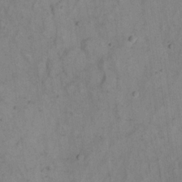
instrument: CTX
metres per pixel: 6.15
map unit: eHh
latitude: 19.4426
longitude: -61.9717
